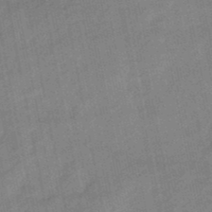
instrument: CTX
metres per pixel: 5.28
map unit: lHb
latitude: -48.5007
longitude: 80.3684
